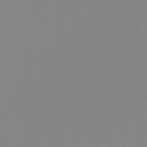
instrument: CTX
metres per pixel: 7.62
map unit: Ht
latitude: -14.6141
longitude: -51.5938
